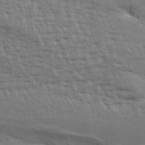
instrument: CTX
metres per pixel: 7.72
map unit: eHh
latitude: 36.3279
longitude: -133.5560
